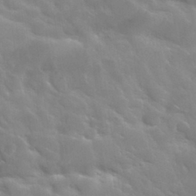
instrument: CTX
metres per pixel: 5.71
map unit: Nhu
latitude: 31.2537
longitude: -50.5545
